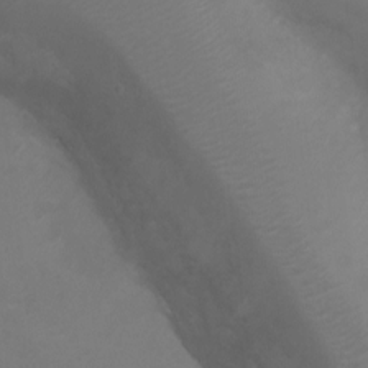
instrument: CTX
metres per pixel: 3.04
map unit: Ht
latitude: -6.3873
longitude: -20.9325
